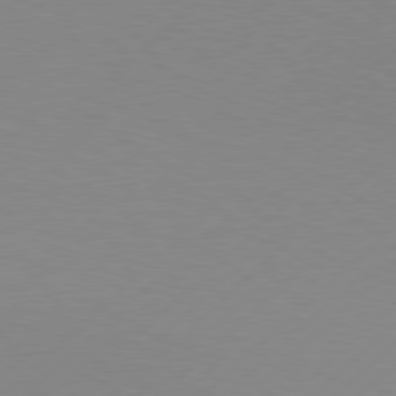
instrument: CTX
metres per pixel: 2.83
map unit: Hpe
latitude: 78.1578
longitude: -131.7639
